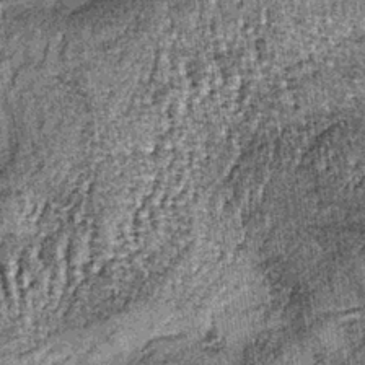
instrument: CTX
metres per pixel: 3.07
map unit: lHb
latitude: -37.8611
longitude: 67.7100
